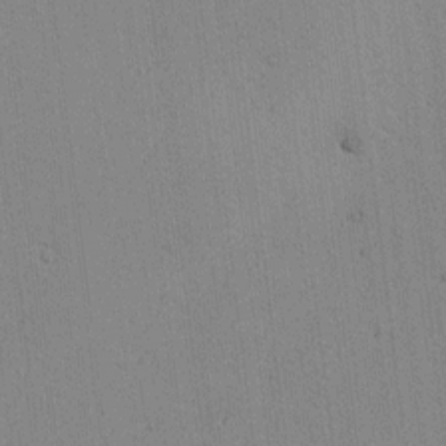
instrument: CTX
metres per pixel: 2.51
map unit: lAvf
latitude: 7.5560
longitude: 169.0864
